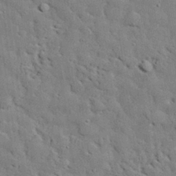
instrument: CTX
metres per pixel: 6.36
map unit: eHh
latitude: 30.5357
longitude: -82.8757
